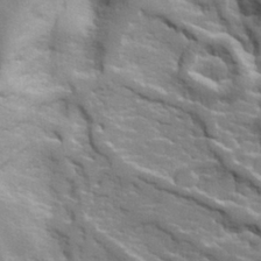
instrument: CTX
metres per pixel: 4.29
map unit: lHvf
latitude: 25.4615
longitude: 143.5210
